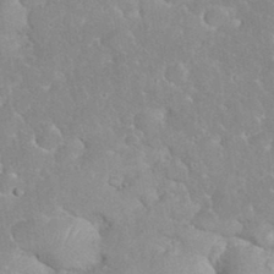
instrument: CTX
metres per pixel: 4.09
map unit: eHh
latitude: 35.1781
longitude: -63.8962
